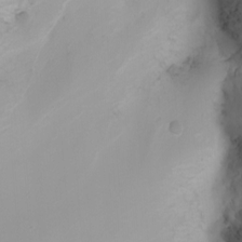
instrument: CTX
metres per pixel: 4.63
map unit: Nhu
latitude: -7.0297
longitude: -81.9339
